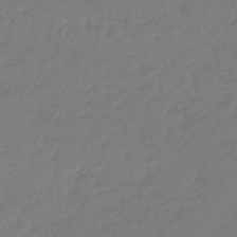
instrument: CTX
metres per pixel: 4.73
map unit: lHb
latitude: -45.1053
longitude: 70.3117
